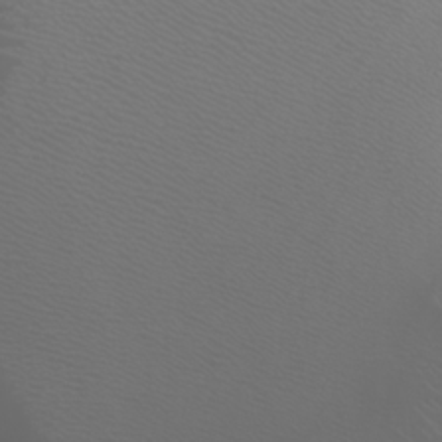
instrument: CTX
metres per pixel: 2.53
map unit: Htu
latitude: -4.7274
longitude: -88.4790
